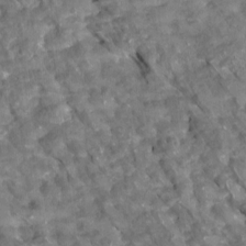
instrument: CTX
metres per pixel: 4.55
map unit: Htu
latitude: 1.7638
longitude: 142.6329
